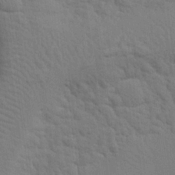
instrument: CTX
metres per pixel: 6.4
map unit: eHh
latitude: 24.8757
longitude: -79.3482
